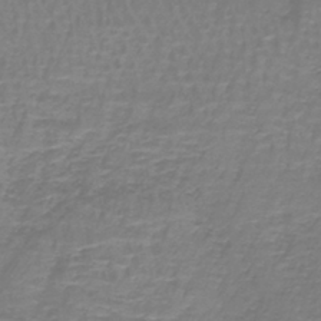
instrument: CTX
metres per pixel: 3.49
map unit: lHb
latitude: -41.3509
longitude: 57.1242
